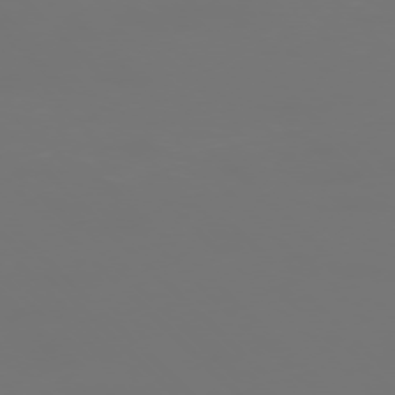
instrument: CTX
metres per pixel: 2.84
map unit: Ap
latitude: -77.1053
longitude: -62.1767
